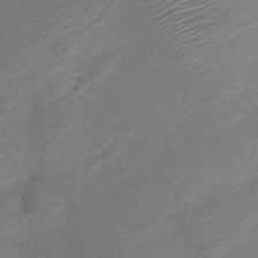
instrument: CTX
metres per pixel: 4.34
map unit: Nve
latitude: -20.0661
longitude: 107.0487
